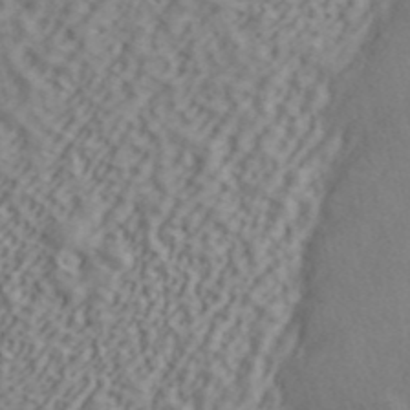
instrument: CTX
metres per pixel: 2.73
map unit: ANa
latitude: 45.0836
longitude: 44.7463
